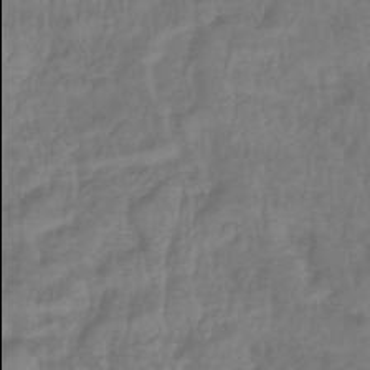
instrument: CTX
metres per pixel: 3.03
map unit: eHb
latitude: -43.0297
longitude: 82.0094
